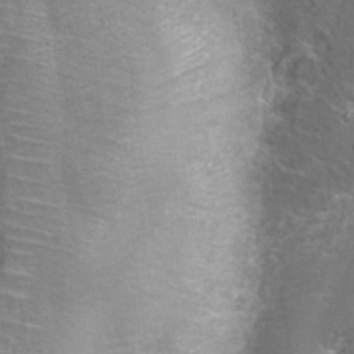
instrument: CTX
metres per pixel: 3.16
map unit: Nhu
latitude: 27.1403
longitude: -61.0458
